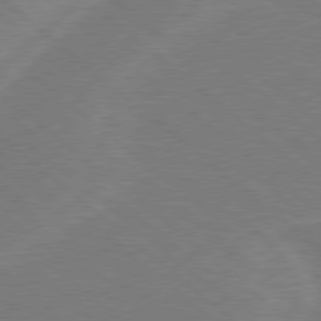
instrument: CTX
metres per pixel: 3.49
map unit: Hpe
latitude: 78.3468
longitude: -153.0648
